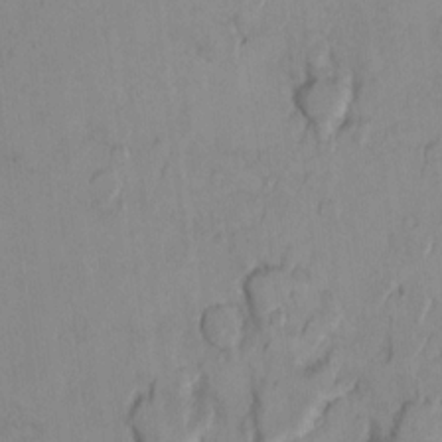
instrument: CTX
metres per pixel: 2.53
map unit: Ht
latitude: 10.3090
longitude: -32.3845
